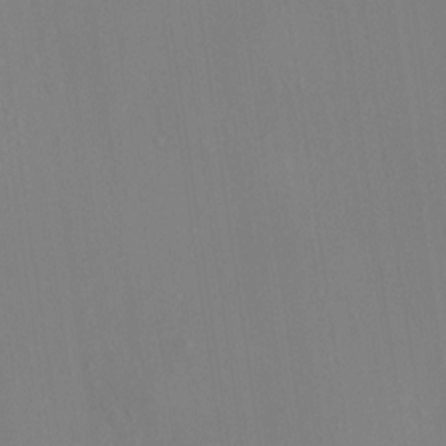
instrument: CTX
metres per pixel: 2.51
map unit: HNhu
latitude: 8.3467
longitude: 14.4629
